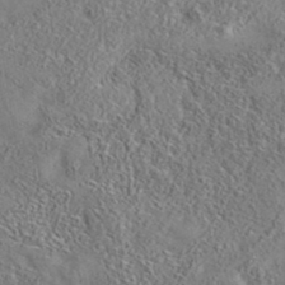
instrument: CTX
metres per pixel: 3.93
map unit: eAb
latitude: 35.6127
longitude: 107.2943
